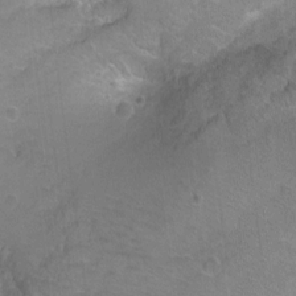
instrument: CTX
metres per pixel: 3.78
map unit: Hto
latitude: 2.8002
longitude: -32.9136
